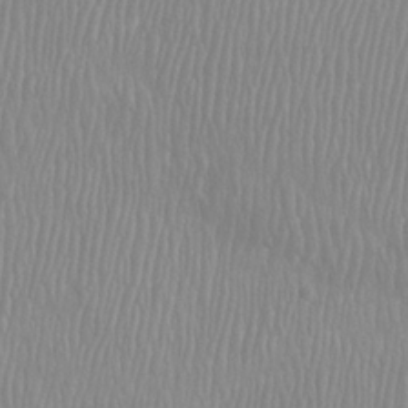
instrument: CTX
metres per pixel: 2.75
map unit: Htu
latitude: -8.4629
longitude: -75.0836
